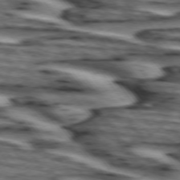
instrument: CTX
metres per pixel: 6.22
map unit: lApd
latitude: 74.4412
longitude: -72.5357
